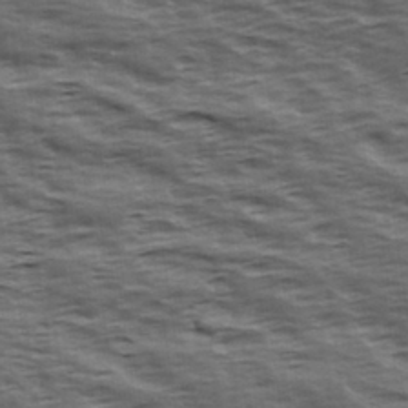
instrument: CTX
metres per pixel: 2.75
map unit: Hve
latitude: 31.8395
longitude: 149.6533
